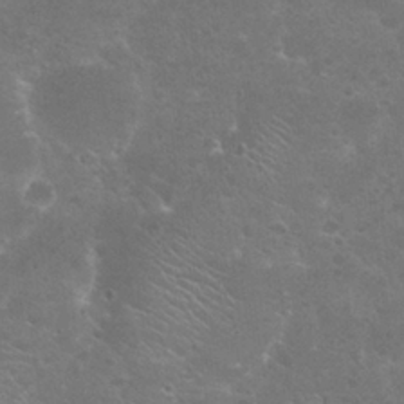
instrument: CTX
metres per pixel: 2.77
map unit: Nhu
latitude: 25.9150
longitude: -51.0269
